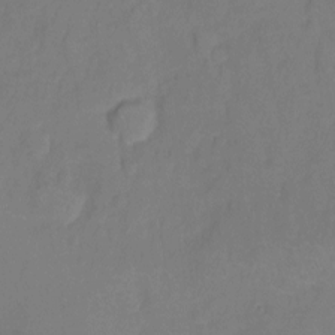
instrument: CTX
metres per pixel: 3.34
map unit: Hto
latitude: -11.5966
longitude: -40.0444
